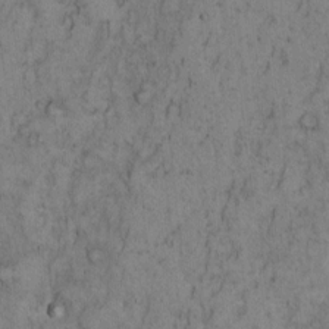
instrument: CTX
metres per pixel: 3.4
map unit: Hto
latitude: 9.1214
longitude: -58.2523
